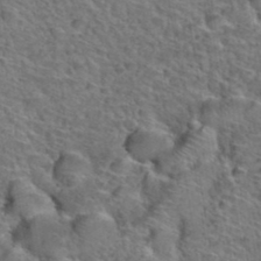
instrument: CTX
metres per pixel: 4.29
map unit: Hto
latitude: 38.3278
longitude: -44.8758
